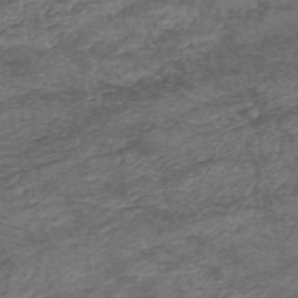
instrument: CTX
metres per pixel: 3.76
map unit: HNhu
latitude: -47.7477
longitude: 28.4818
